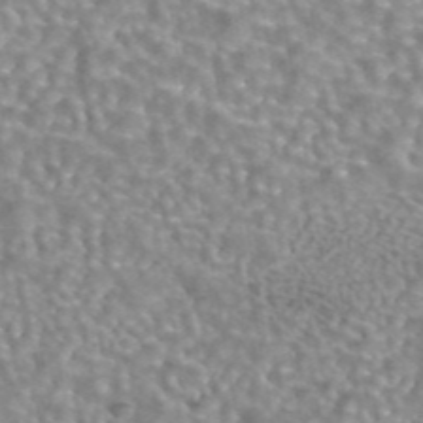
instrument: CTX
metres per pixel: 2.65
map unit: eAb
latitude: 44.0822
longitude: 107.2565
